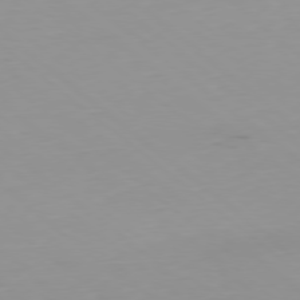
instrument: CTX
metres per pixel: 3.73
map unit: Hpe
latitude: -78.8219
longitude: 12.6519
